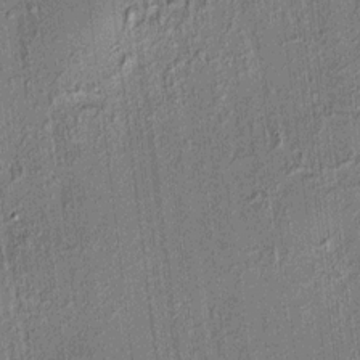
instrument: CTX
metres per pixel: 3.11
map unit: HNhu
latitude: 7.5938
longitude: 14.0472
